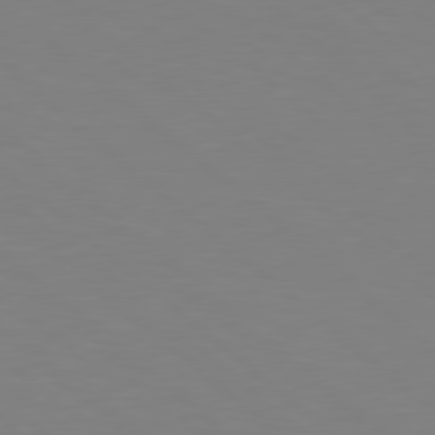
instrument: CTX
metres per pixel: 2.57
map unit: Hpe
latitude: 78.7435
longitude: -165.2348
